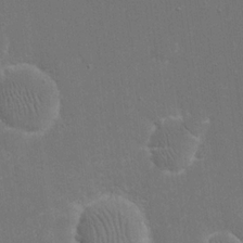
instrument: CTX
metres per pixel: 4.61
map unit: eHh
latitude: 20.0633
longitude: -69.3671
